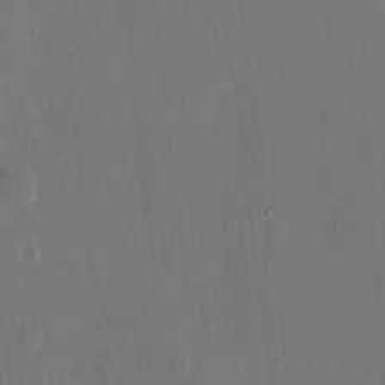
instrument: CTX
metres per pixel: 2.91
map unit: eHh
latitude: 13.3671
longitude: -72.5357
